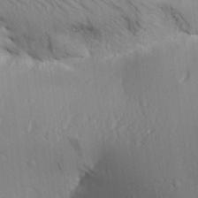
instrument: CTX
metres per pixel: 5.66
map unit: Aa
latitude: 30.8191
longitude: -140.6490
